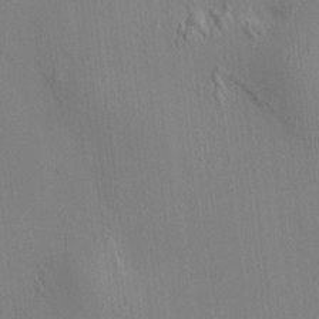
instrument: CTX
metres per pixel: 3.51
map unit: HNhu
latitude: 8.4223
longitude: 15.0676
